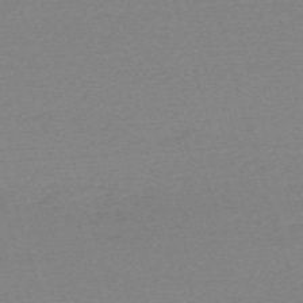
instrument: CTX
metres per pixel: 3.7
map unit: eHh
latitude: -62.2550
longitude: 52.1983
